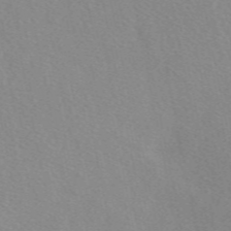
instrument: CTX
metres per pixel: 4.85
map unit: eAb
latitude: 50.0633
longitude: 118.3117
